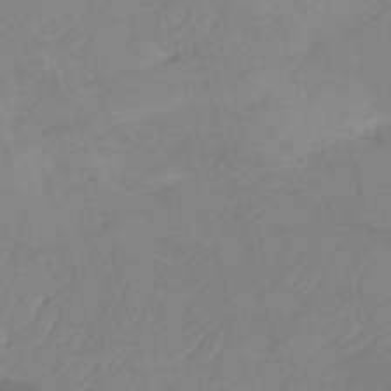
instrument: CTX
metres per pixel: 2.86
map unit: HNb
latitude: -53.3698
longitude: -49.7072
